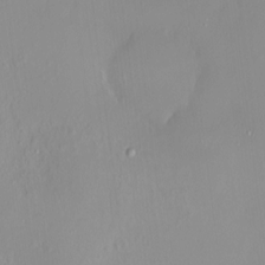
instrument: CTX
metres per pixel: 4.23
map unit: HNhu
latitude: 2.8947
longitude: 7.6911
